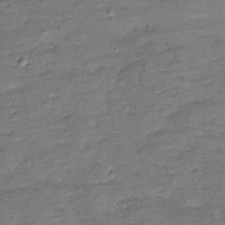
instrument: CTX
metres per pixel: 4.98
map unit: Hve
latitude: -28.1228
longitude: 91.2187
